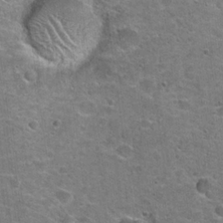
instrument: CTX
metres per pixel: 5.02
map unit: Hto
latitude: 21.0459
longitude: -48.8002
